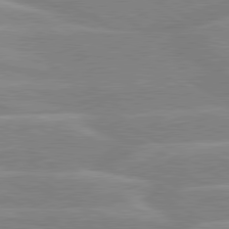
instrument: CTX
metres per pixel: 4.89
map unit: lApd
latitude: 80.0255
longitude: -123.9528
